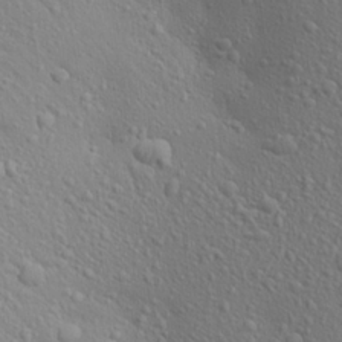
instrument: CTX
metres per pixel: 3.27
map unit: Aa
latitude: 23.8205
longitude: -147.0837
